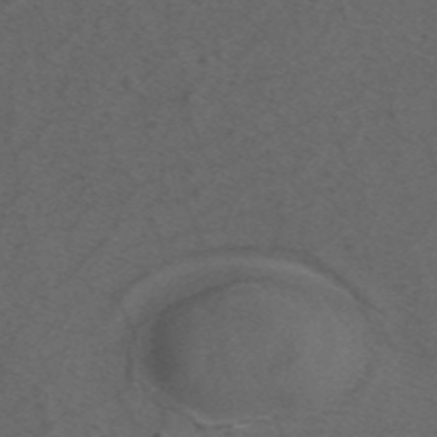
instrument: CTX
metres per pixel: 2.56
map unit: ANa
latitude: 44.2333
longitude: 27.2753
